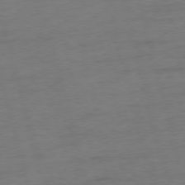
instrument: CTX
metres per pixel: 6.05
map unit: Ap
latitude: -75.3132
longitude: -73.9906
